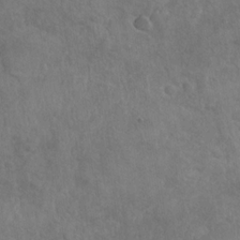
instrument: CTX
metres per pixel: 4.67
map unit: Nhu
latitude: -30.8975
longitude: -61.9150
